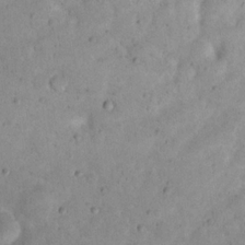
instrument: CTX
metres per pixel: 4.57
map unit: eHh
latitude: 20.5735
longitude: -63.0837
